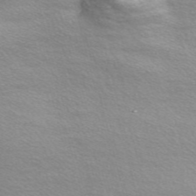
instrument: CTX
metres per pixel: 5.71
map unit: Nve
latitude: -57.0297
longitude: 60.2739
